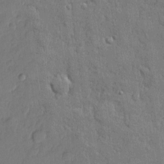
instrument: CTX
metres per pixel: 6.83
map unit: eHh
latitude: 4.5735
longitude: -75.5749
